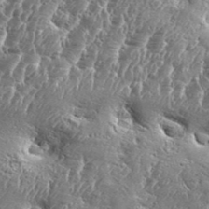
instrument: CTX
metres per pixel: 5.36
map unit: Aa
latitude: 34.6868
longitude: -135.1214
